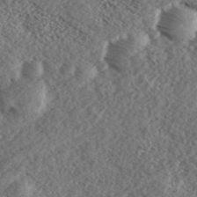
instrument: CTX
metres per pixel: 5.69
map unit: eHh
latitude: 36.4223
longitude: -139.6505
